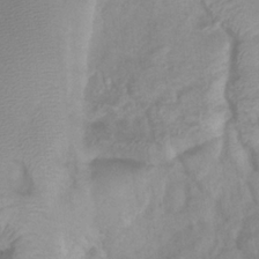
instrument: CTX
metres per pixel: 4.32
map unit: Htu
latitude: 2.9324
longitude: -21.5938
